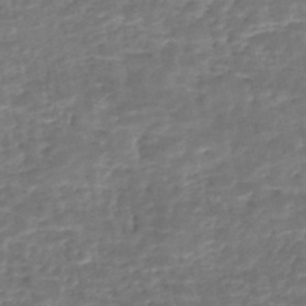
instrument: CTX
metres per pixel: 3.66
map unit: Nhe
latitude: -47.6344
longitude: -171.5371
